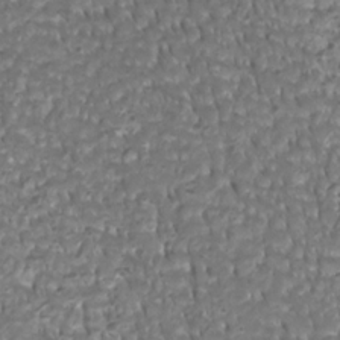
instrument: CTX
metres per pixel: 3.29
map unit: Htu
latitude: 2.7435
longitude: -21.1403
